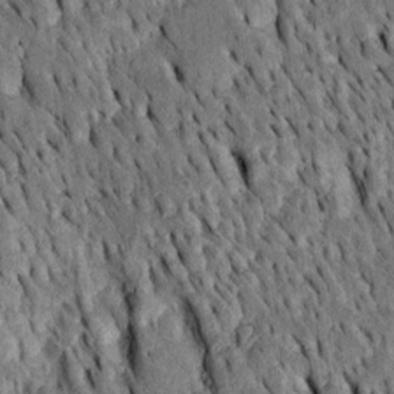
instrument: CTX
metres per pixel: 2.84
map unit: Htu
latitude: -3.1809
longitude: 150.6518
